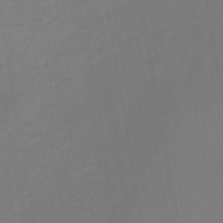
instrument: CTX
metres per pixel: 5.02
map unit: lHb
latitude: -44.9920
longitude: 62.7652
